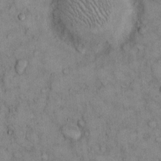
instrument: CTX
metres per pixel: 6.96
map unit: Hto
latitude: 9.3293
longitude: -59.7828
